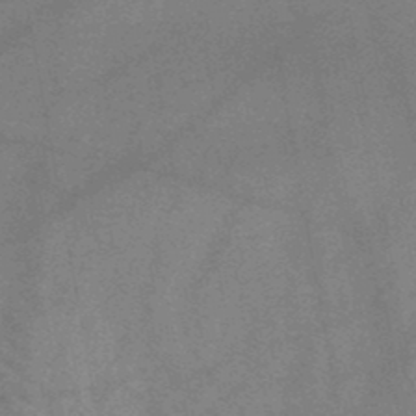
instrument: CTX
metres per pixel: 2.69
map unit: HNb
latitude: -47.1809
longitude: -39.8205
